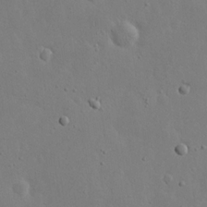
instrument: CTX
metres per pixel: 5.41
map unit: eHh
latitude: 19.4426
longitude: -71.7449
